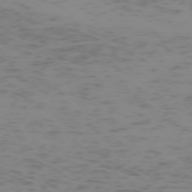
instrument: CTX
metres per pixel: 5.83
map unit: Hpe
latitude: -73.3132
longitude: 6.8597
